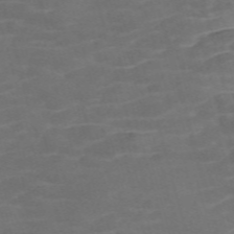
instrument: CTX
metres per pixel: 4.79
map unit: Nve
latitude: -59.4643
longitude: 59.4643
